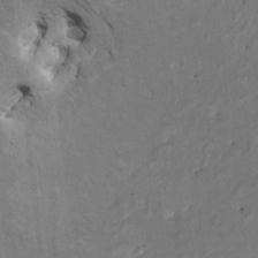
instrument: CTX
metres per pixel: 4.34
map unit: HNhu
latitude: 6.9514
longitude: -3.8394
